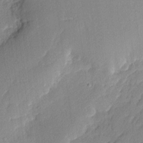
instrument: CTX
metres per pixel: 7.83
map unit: Nhu
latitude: 1.7071
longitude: -76.7246
